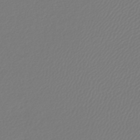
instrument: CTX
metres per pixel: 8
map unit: lHb
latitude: -42.6518
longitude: 60.7085
